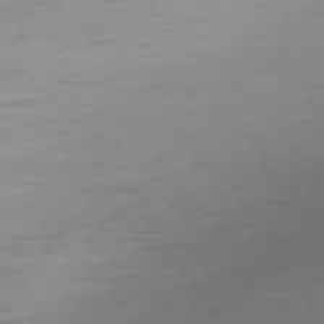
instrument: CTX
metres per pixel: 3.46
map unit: Ap
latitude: -77.2754
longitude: -77.5371
